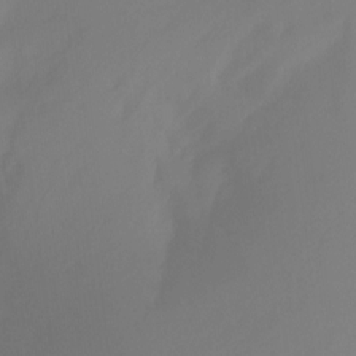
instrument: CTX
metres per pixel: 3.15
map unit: Ht
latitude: -12.5385
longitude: -49.9339
